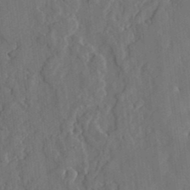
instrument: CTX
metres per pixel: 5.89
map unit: lHvf
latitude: 19.3481
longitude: -113.1403
